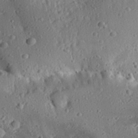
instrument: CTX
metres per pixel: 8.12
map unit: Aa
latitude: 31.3671
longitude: -133.9906
